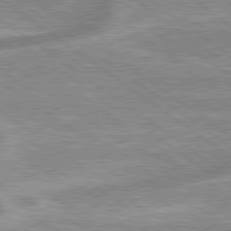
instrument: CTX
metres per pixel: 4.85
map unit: lApd
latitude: 79.3482
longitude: -169.0270
